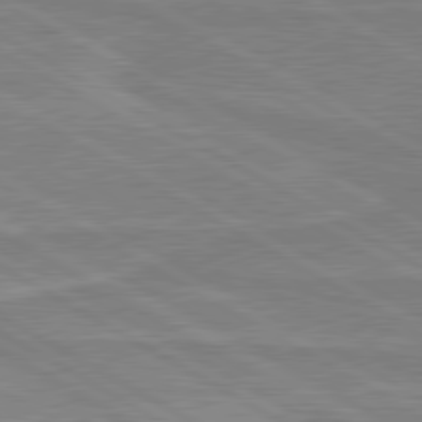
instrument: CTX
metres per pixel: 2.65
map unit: lApd
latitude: 80.2900
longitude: 168.6896
